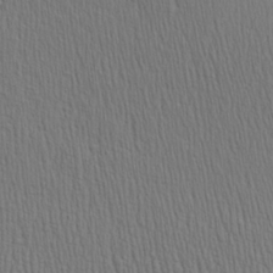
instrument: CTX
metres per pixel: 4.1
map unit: Aa
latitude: 27.5749
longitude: -138.4790
